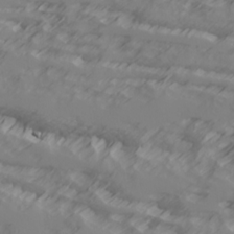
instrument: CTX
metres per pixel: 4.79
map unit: Ave
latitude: 17.7828
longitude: -129.3859
